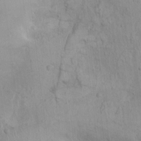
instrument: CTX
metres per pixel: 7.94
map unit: Nhu
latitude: 0.8002
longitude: -16.5734
